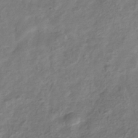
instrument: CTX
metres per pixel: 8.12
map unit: Hve
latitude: -33.2565
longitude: 91.7100
